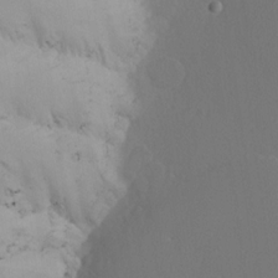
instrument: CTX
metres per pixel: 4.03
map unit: Nhu
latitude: -3.9367
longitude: -93.3103
